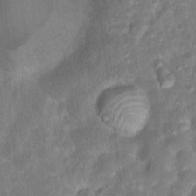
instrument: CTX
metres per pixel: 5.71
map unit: Hto
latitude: 17.4615
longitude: -40.4223
